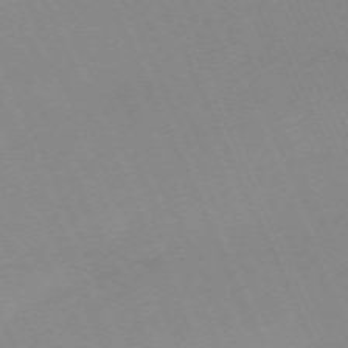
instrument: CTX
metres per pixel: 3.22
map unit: Nhu
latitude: -67.9367
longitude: 39.3510
